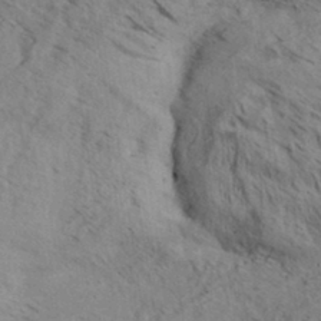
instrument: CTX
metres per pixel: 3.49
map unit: Aa
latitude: 32.1956
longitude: -138.5546
